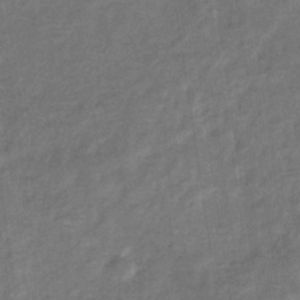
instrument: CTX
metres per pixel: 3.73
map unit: eHb
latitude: -33.6911
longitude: 74.4818
